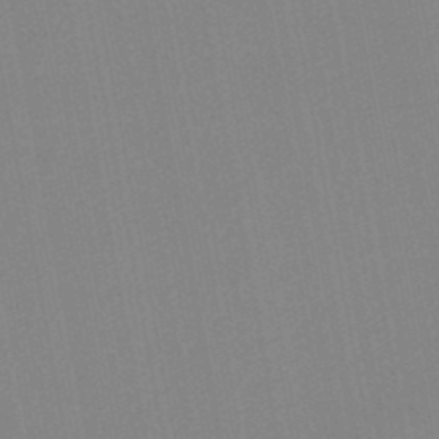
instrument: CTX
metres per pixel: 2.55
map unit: lHb
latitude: -46.1983
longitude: 69.6910
